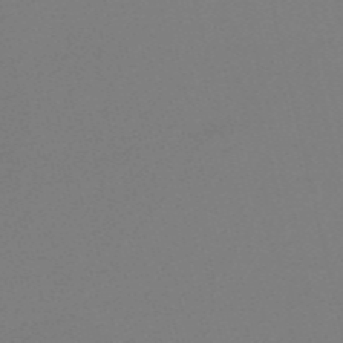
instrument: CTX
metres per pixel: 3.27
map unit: Nve
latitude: -56.5762
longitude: 61.9178
